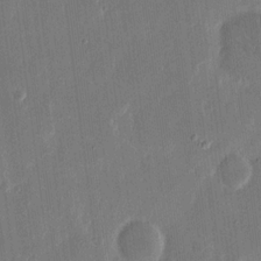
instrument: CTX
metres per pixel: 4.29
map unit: eHh
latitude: 14.6869
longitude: -69.4616
